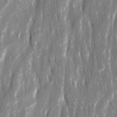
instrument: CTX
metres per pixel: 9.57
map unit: Ave
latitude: 15.2726
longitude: -134.7246
